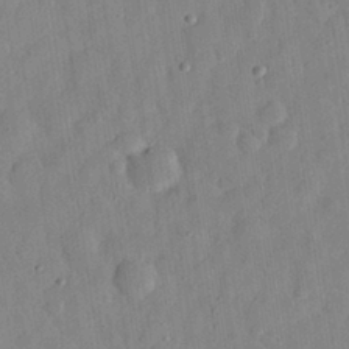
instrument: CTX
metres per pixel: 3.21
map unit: eHh
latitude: 29.1025
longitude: -74.7057
